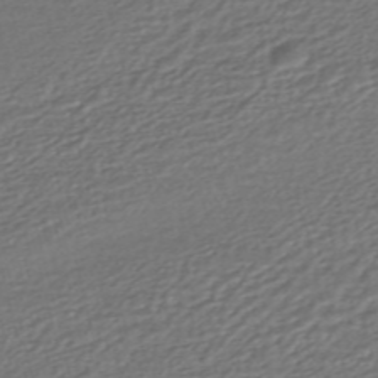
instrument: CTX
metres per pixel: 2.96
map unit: HNhu
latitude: -45.7478
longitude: 104.9164
